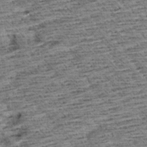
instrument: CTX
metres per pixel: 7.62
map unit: Aa
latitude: 8.5357
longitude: -138.4979
